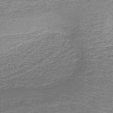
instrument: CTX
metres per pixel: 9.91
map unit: lHb
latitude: -41.7666
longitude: 58.2928
